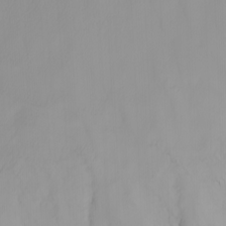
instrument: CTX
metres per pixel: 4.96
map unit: Nhu
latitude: -4.3873
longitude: -92.0255
